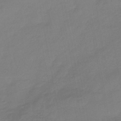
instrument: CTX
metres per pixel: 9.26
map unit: HNhu
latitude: -45.2943
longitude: 94.1039
